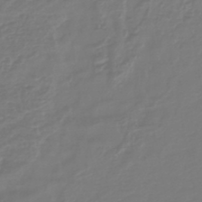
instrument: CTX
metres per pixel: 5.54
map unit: lHb
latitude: -43.1620
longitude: 77.9367
